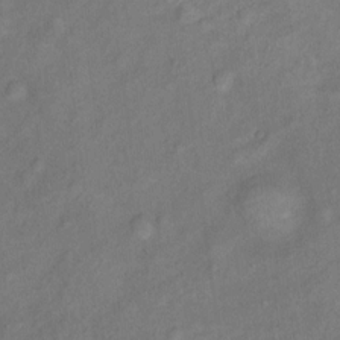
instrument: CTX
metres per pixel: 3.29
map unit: Ht
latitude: 10.8569
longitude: -40.1010
